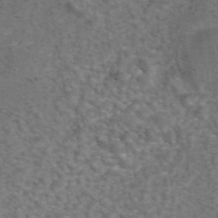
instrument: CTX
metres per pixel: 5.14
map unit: eAb
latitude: 43.2159
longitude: 107.0865
